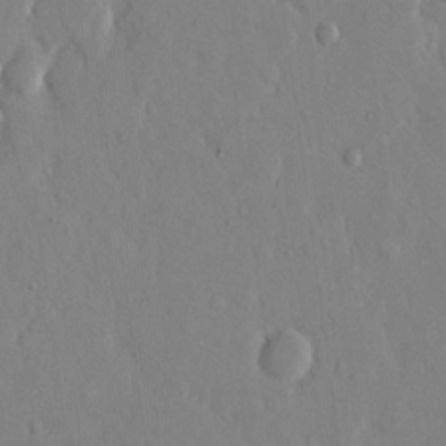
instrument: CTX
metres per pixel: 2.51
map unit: eHh
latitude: 12.8947
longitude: -69.6694
